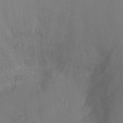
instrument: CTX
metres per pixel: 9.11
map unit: Ht
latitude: -9.8044
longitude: -23.8772
